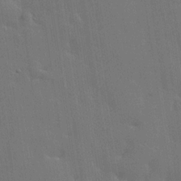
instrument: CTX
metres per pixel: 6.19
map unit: lHvf
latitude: 19.4804
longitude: 141.8989
